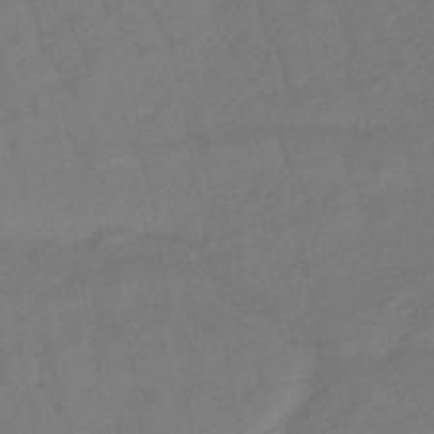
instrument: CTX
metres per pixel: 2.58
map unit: eHb
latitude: -47.1431
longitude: 82.3306
